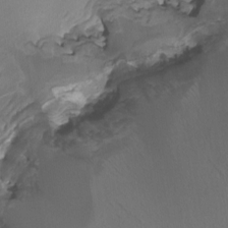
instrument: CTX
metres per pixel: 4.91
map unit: HNhu
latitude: -0.7653
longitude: -4.8191
